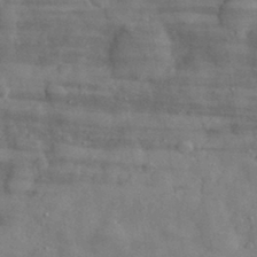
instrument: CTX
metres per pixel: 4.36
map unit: eHh
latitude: 31.3860
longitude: -71.0269
